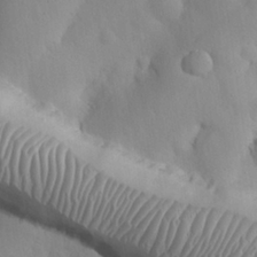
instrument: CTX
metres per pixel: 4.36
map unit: Nhu
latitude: 26.2901
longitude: -72.5357
